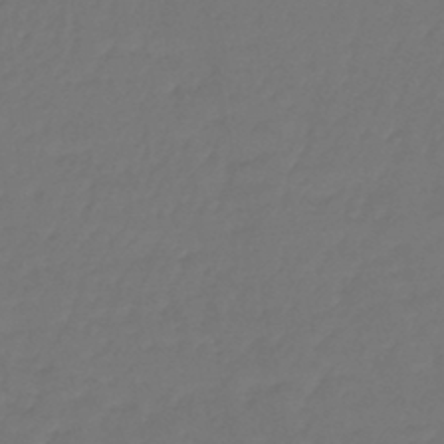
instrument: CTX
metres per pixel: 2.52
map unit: lHb
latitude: -43.2753
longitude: 62.6707
